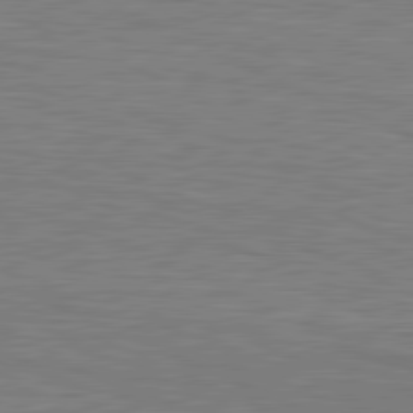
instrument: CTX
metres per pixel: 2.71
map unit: lApd
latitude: 81.2348
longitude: -171.0647
